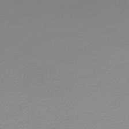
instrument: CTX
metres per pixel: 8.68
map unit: lHb
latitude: -48.4629
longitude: 66.2928
